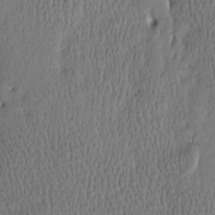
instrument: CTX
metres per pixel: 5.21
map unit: Htu
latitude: -4.2739
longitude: 176.1417
